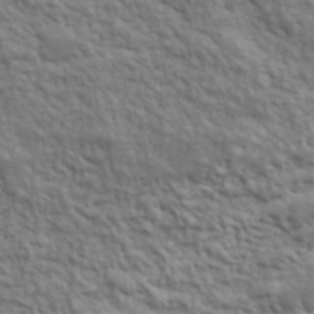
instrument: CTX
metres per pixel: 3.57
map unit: lHvf
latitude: 39.4426
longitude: -89.5372
